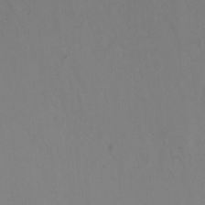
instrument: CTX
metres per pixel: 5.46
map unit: Nhu
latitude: -7.4643
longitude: -68.9891
